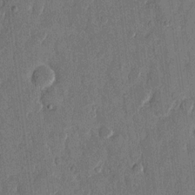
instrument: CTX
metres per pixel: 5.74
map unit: eHh
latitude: 13.4049
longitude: -68.5546
